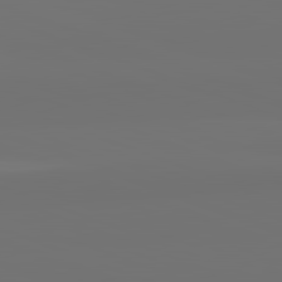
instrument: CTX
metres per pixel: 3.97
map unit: lApd
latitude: 82.4601
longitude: 154.5763
